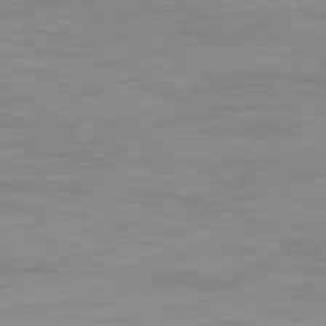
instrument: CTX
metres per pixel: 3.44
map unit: Ap
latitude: -79.6155
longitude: -77.1025
